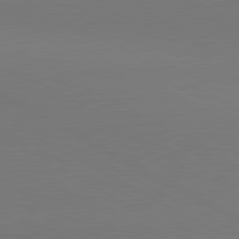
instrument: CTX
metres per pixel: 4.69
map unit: lApd
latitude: 81.0269
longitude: 146.6896
